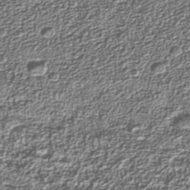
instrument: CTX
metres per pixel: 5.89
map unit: Nhu
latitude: -39.4077
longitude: -83.9528
